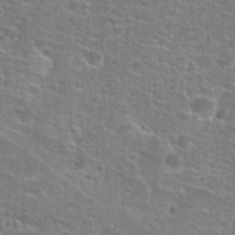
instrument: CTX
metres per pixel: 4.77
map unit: Hto
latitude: 25.5749
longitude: -49.0836
